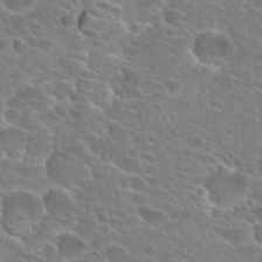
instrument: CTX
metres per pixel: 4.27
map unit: Hto
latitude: 24.5167
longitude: -45.1214
